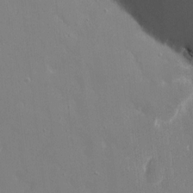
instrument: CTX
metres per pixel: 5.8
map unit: eHh
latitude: 15.1404
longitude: -71.2348
